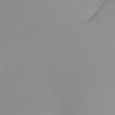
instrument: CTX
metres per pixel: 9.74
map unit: Nhu
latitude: -5.1998
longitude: -94.2334
